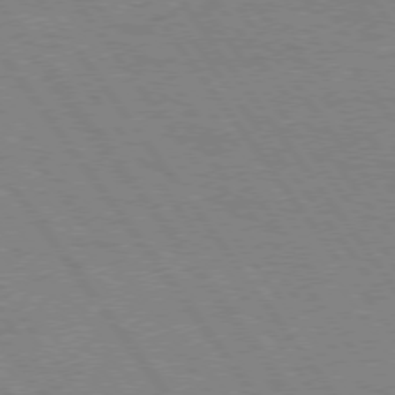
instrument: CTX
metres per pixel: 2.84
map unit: Hpe
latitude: 75.1403
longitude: -157.4237
